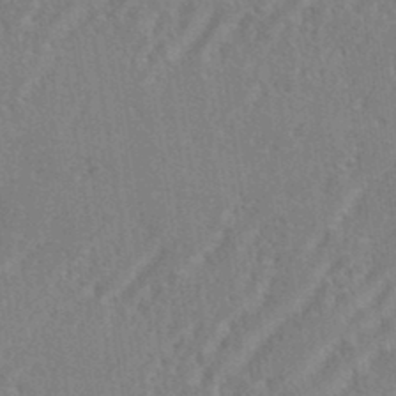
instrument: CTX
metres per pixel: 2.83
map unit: eHh
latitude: 34.8569
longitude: -133.6883
